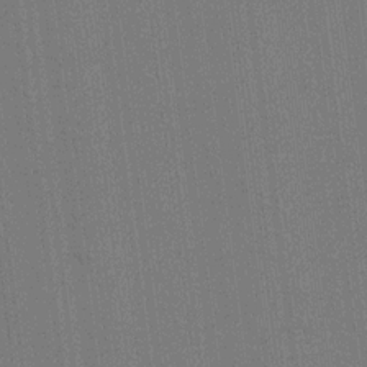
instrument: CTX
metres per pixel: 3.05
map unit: HNhu
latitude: 13.4049
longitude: 14.4818
